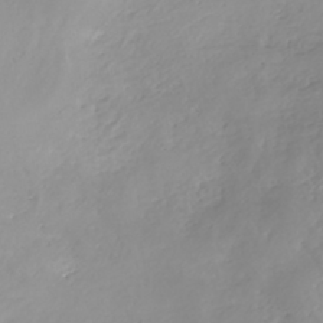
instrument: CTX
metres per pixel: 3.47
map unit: eHh
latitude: -42.2550
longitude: -33.2726
